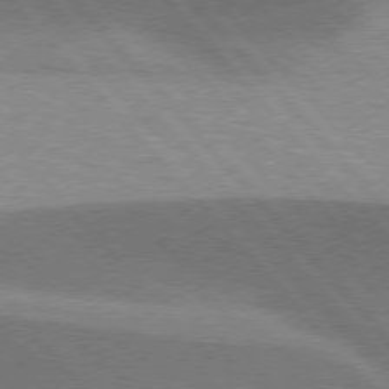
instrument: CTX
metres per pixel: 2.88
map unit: lApd
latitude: 76.4601
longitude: -62.3656
